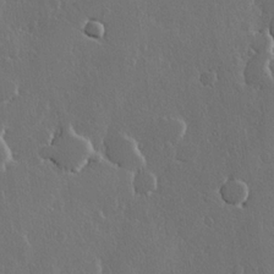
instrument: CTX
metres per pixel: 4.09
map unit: Hve
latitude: 22.4412
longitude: 147.3887
